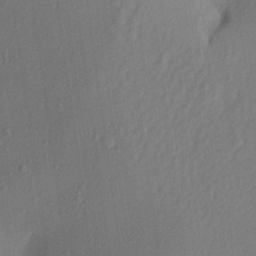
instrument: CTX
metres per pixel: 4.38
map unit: Aa
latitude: 20.4412
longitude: -146.8947
